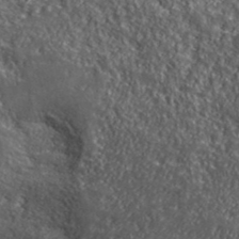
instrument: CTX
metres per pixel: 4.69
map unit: lHvf
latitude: 40.2333
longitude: -86.5546
